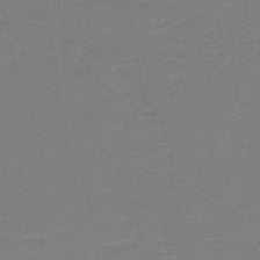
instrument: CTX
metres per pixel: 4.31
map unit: HNb
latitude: -43.3320
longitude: 49.6155
